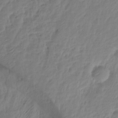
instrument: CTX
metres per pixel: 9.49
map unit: Hto
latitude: -8.4251
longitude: -44.1766
